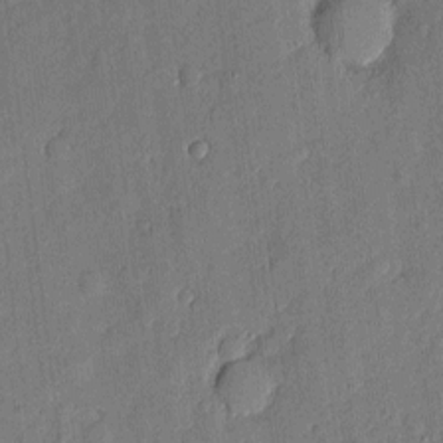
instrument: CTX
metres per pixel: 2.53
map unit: eHh
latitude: 4.9325
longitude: -73.0081
